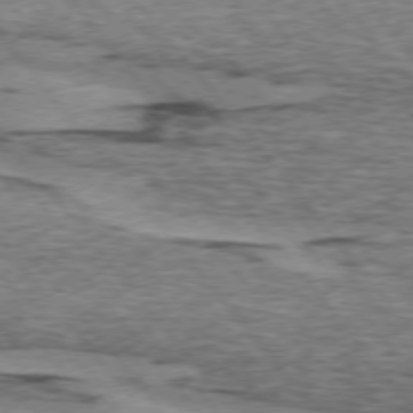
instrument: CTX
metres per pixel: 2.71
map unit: lApd
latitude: 74.6679
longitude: -77.0647
